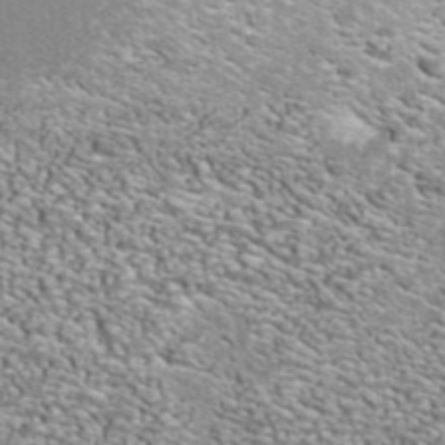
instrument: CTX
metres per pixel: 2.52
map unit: ANa
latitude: 42.4601
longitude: 26.1416
